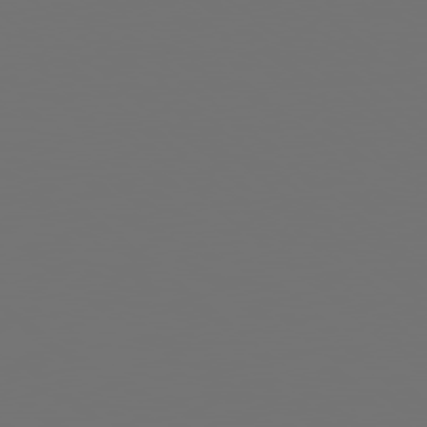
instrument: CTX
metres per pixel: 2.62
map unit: Hpe
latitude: 78.2712
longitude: 174.1983
